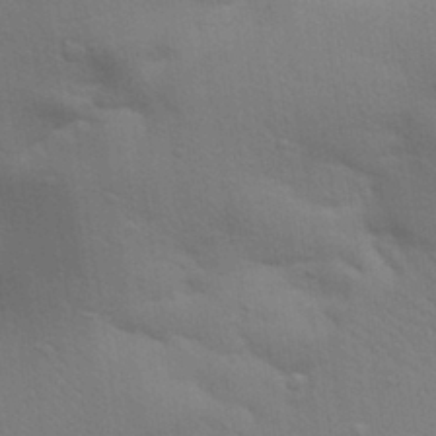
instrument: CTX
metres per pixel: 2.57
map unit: Aa
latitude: 31.9339
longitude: -146.1389
